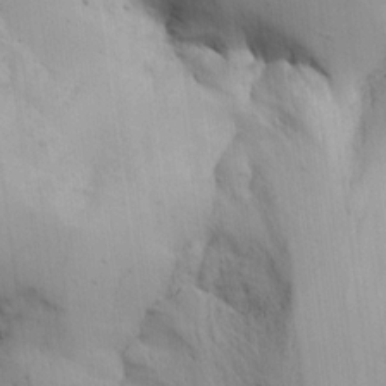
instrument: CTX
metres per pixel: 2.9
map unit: Aa
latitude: 18.2522
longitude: -142.4223
